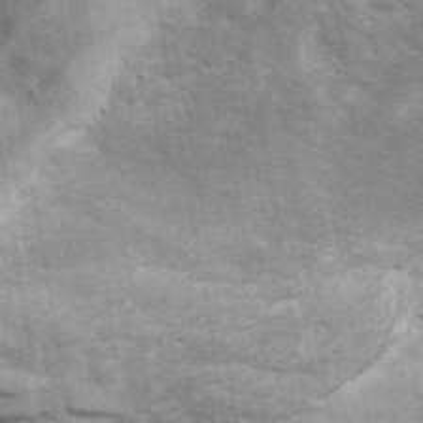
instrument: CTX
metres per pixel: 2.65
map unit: ANa
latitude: 41.6315
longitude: 16.1228
